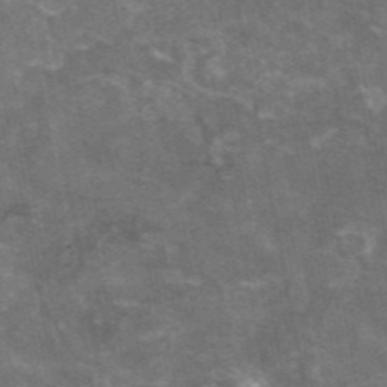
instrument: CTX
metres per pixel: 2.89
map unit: eAb
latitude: 45.7827
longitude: 119.7100
